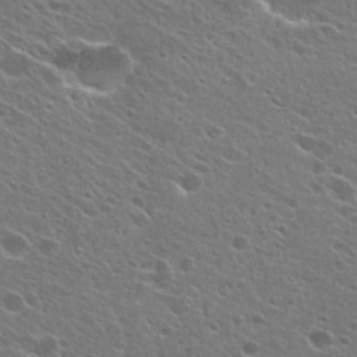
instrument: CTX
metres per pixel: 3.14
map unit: Hto
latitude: 26.3278
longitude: -44.8758
